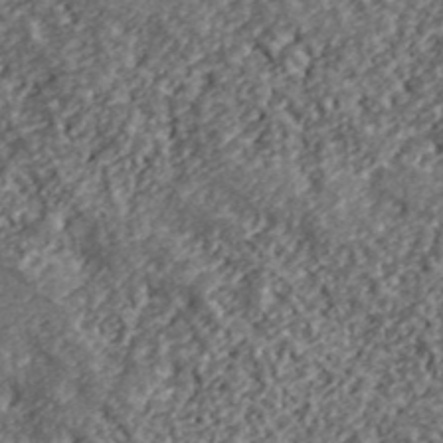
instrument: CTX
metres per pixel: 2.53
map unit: lHvf
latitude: 40.4223
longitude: -87.9528
